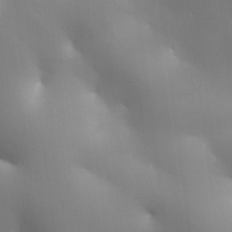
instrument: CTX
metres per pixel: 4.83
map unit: lHvf
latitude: 24.3845
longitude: 140.9731
